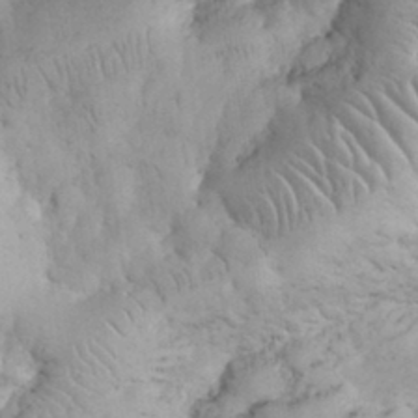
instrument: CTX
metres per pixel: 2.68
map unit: eHh
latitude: 32.2711
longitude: -64.9892
